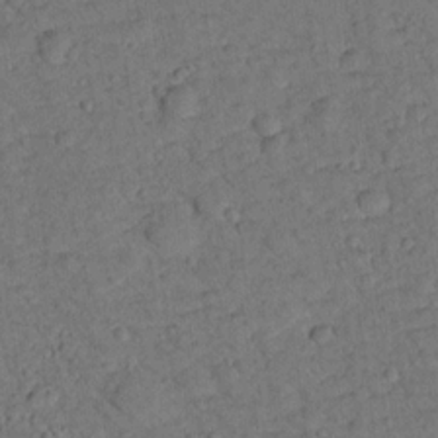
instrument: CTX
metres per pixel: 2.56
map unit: lHvf
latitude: 13.7828
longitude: 178.2928
